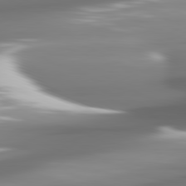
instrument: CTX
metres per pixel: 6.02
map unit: lApd
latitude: 81.5182
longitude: -143.3860
